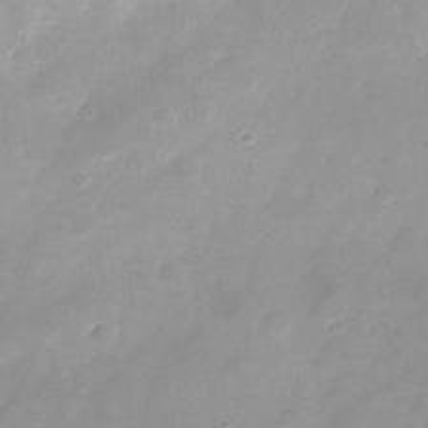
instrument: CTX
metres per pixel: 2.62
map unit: Nhu
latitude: -24.0850
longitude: -70.0255
